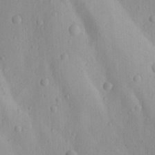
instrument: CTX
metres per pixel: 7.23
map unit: Ave
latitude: 21.5938
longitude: -137.6127
